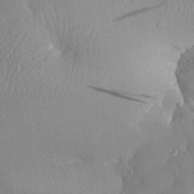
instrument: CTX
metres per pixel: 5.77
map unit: Aa
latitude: 28.0255
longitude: -133.5938
